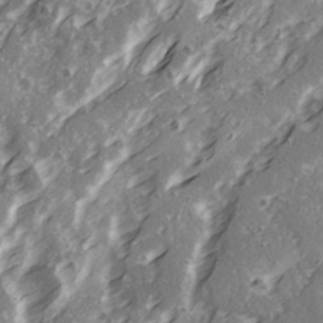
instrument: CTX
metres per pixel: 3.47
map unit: Ave
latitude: 21.2726
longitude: -131.4994
